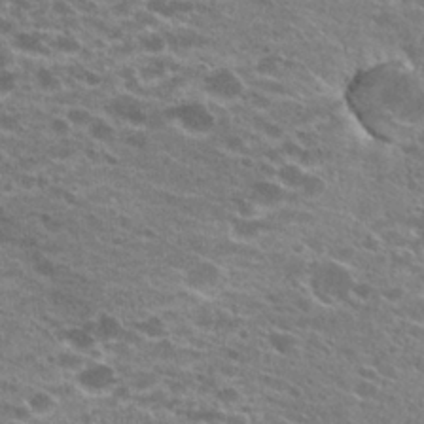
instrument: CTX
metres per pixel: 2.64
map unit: Hto
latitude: 23.0458
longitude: -41.1592
